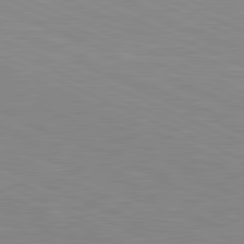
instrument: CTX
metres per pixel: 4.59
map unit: lApd
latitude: 81.5560
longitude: -168.2901
